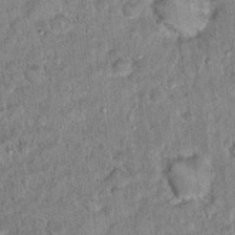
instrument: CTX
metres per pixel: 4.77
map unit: Hto
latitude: 14.8002
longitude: -34.6490
